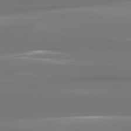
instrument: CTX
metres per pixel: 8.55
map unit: lApd
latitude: 81.7072
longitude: -144.7813
